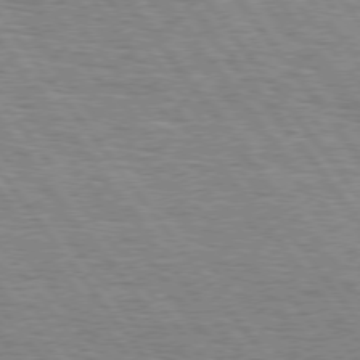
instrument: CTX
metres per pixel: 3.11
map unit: Hpe
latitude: 75.0270
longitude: -139.0080
